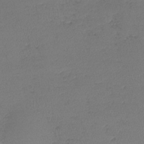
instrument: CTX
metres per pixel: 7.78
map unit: lHb
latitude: -39.2754
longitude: 73.4643
